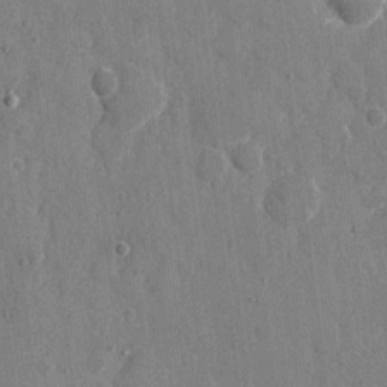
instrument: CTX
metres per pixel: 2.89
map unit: eHh
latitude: 8.5546
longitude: -67.9528
